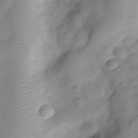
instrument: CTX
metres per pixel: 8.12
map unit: Hve
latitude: -28.5385
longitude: 93.2565
